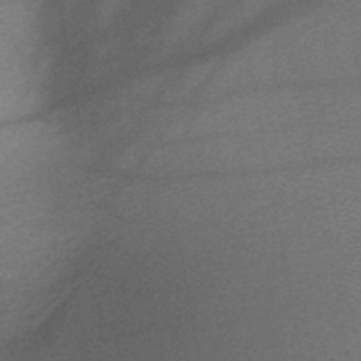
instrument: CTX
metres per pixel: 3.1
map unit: HNb
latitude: -47.1053
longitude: -39.8394
